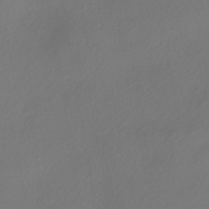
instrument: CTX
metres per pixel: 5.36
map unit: HNhu
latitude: -41.8233
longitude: 106.6330
